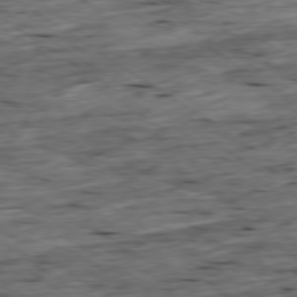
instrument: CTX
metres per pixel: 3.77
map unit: Ap
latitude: -79.3131
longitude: -89.1592
